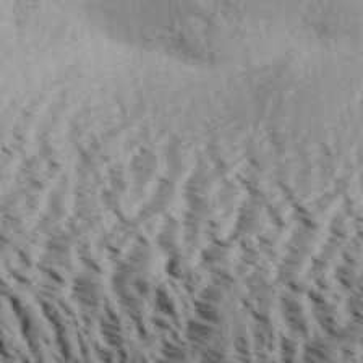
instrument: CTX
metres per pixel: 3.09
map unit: Aa
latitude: 31.7639
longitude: -137.3860
